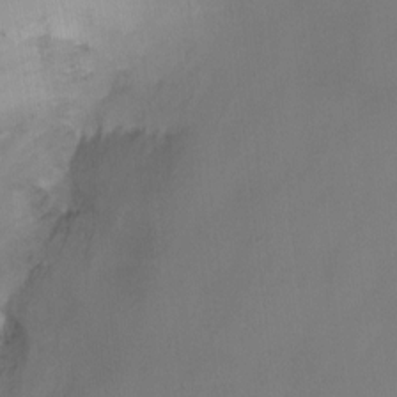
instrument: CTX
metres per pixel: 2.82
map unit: Nhu
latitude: -14.7086
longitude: -55.1781
